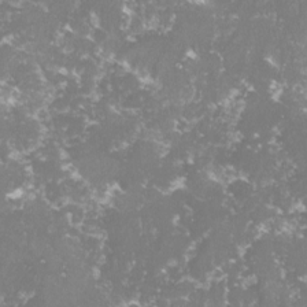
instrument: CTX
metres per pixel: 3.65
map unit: lHvf
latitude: -15.0487
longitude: -98.7057
